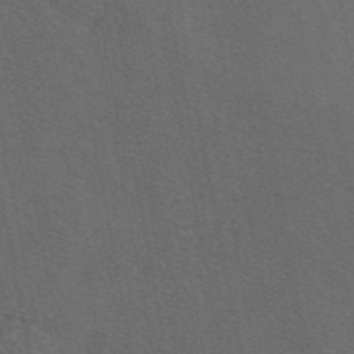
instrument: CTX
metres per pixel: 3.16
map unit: eAb
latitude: 46.3279
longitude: 109.6911
